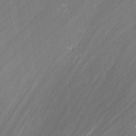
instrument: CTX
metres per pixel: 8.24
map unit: lAvf
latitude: 0.3656
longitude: -107.6694
